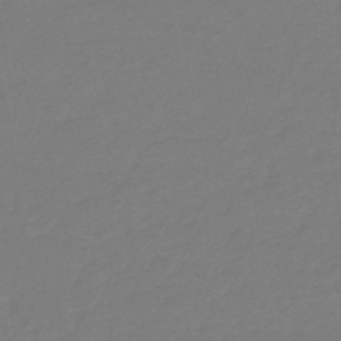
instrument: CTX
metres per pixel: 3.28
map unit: eHb
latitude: -46.4818
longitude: 88.4062
